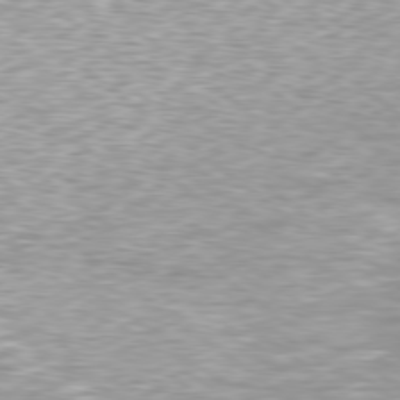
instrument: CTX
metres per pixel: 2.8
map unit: Ap
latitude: -79.9745
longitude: -61.1970
